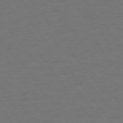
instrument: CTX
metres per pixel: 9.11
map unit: Ap
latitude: -75.6155
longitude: -84.7057
